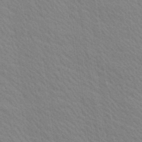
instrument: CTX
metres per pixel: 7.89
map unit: Ave
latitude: 20.3279
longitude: -139.2348
